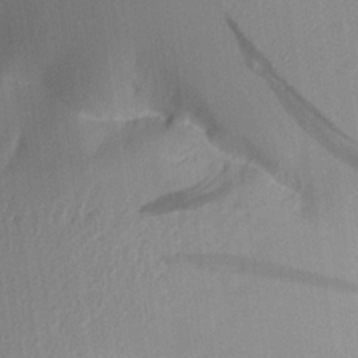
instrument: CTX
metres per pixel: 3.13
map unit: Aa
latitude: 22.5168
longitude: -147.1592
